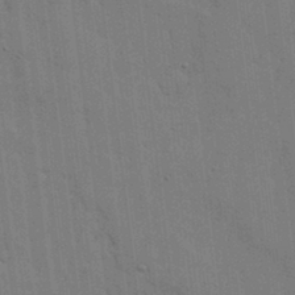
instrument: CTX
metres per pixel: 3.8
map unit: lHvf
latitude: 17.7072
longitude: -113.5749
